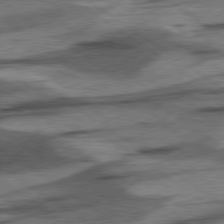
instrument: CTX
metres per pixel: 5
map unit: lApd
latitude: 78.4223
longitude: -53.9717
